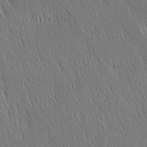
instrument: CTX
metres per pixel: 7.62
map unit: Nhu
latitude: -5.1809
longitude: -151.1970
